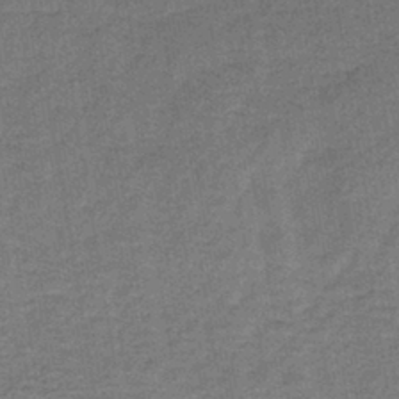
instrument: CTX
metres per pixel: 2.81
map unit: lHb
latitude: -40.7652
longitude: 59.3698
